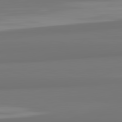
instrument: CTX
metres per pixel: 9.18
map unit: lApd
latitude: 82.2711
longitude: 175.4265
